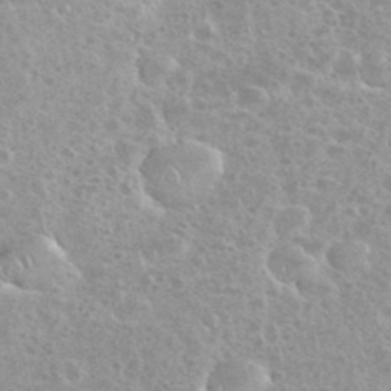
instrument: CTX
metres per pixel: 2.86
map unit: eHh
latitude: 35.5182
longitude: -60.5357
